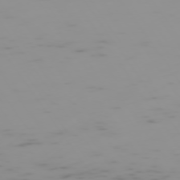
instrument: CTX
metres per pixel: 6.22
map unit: Hpe
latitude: -74.5007
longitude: 7.6344
